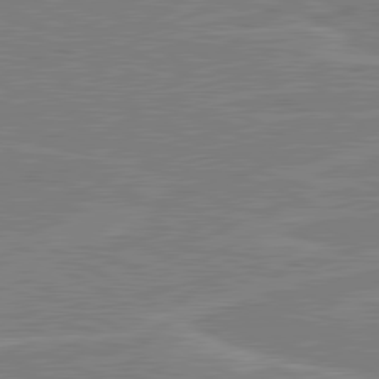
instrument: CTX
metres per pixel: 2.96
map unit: lApd
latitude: 80.8569
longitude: 122.4629
